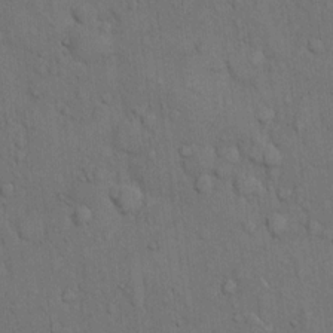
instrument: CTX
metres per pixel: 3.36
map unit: Hto
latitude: 10.7813
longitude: -61.3670
